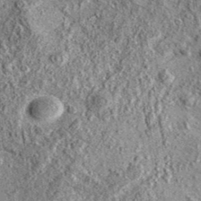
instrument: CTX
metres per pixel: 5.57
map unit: eAb
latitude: 36.5357
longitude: 109.8044
